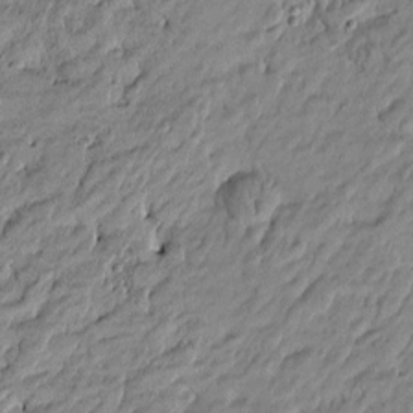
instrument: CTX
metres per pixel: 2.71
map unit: Htu
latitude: -5.0864
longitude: 177.1242
